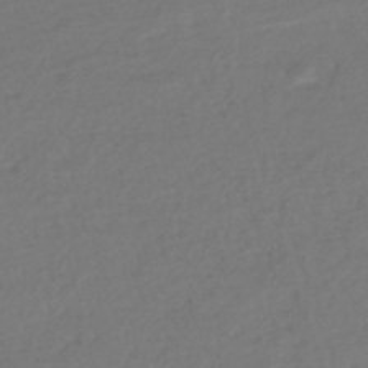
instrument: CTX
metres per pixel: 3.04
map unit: HNhu
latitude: -46.4818
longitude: 98.8030
